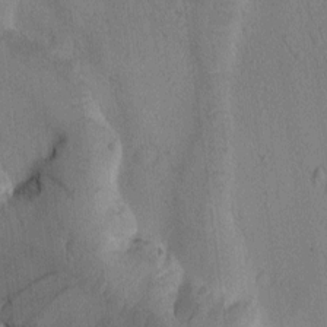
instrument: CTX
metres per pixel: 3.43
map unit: Htu
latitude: -0.7275
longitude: 172.4251
